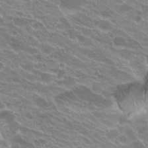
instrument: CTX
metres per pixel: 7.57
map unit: Hto
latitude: 24.0633
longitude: -36.8947
